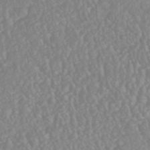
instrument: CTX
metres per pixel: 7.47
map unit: HNhu
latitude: -46.7274
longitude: 97.4644
